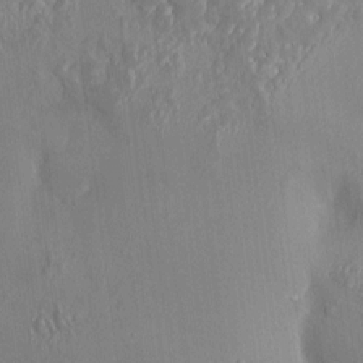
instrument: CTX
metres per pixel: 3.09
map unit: HNhu
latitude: 4.5735
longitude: 7.8611
